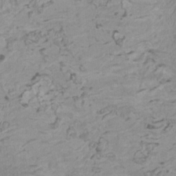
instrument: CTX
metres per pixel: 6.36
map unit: HNhu
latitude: 2.7435
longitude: -2.8002
